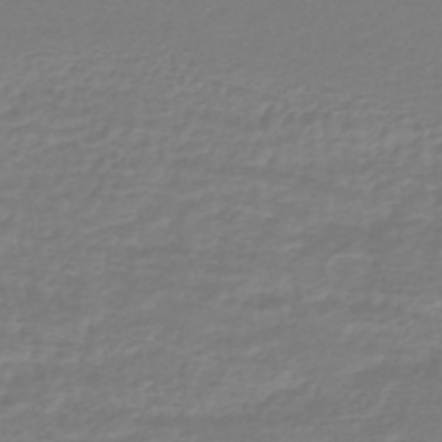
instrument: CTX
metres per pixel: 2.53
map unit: HNhu
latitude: -46.8597
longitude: 98.4818
